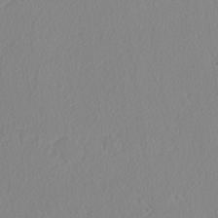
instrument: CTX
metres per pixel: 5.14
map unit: lAvf
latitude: -5.0486
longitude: -108.6868
